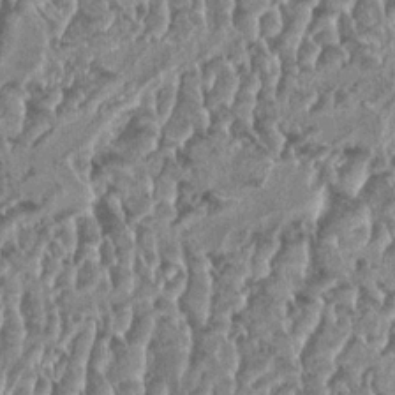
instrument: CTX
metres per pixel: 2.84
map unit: HNhu
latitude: 0.5356
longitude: 0.0850
